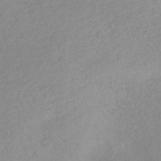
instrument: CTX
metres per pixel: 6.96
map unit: lHb
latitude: -44.0094
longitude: 71.2565
